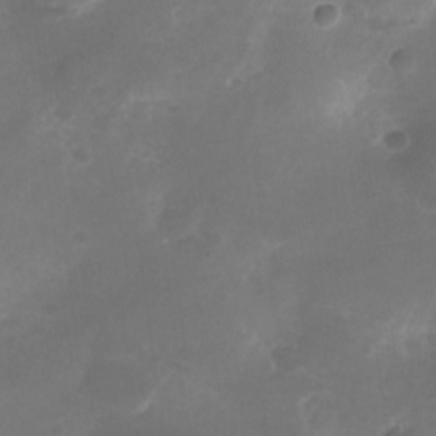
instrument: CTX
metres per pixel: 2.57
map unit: Nhu
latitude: -26.1605
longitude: -70.7435
